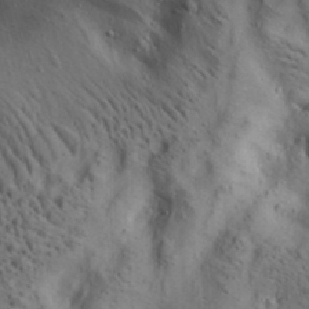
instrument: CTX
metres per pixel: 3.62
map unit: lAa
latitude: 19.6882
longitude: -140.2900
